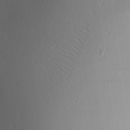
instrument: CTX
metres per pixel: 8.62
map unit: Aa
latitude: 25.1781
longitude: -136.6869
